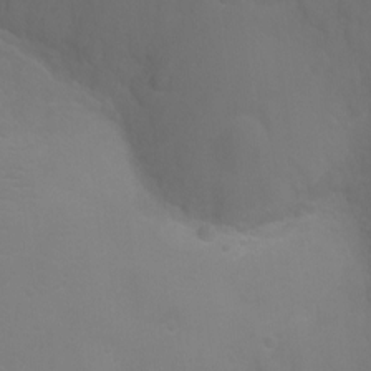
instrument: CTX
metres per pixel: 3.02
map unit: Ht
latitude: -3.7477
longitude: -19.0080
